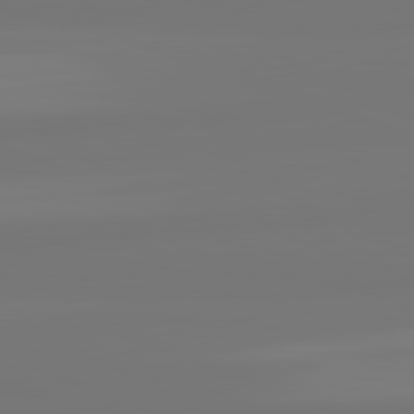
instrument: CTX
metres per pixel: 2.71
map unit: lApd
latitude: 81.9717
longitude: -176.5923
